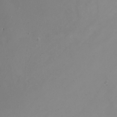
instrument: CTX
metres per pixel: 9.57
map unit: Nhu
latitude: -8.3495
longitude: -93.6882
